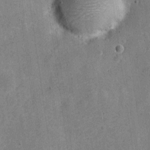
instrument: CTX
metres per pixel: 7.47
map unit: Nve
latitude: -25.2376
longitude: 105.3509
